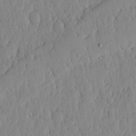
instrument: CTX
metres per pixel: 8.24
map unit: lHvf
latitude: 17.7639
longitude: -116.0633
